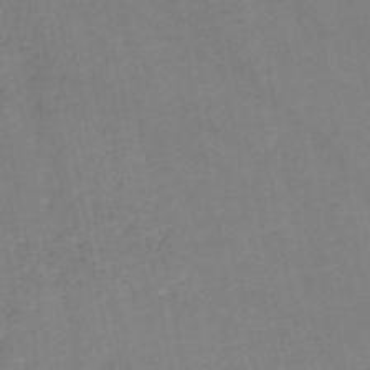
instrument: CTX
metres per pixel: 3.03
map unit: HNb
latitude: -48.1417
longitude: 56.5574
